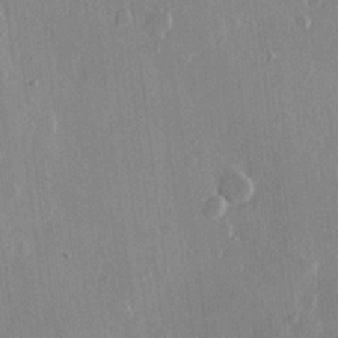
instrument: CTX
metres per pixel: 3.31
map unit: Hve
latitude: 22.1200
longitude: 148.7652
